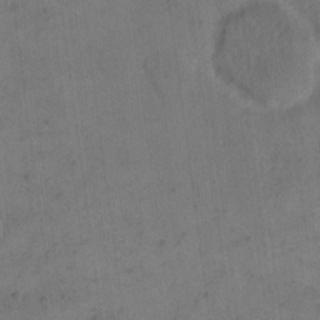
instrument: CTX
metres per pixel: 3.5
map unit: eHh
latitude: 14.2334
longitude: -66.7813
